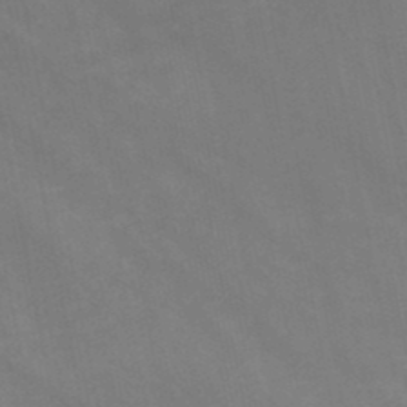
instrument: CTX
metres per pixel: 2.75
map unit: HNb
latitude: -48.5385
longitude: 57.5777
